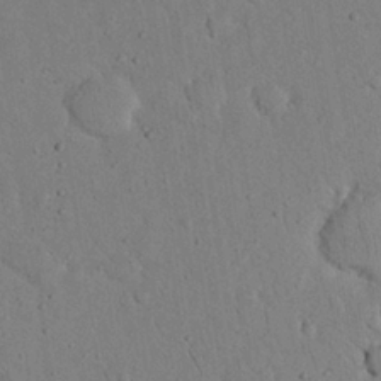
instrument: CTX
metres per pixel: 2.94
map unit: eHh
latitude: 24.2900
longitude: -71.6883
